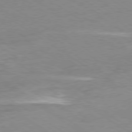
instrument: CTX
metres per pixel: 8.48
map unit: Ap
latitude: -80.1228
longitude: -66.3278
